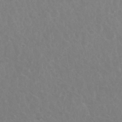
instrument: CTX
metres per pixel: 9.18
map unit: Nhu
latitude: 26.1578
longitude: -51.9150
